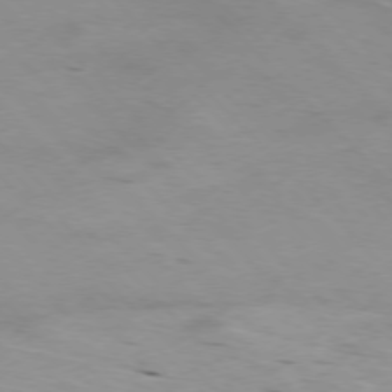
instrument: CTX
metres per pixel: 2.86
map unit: Hpe
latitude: -77.4265
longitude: 12.3495
